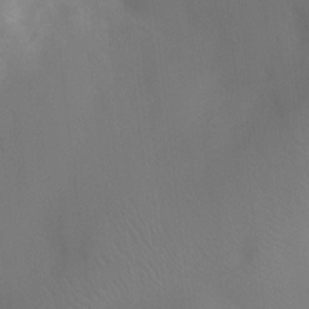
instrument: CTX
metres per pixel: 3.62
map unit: Ht
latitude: -10.5196
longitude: -24.1955
